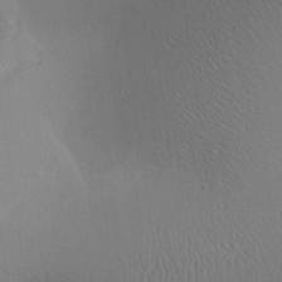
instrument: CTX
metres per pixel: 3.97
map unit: Aa
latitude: 21.5182
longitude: -139.5560
